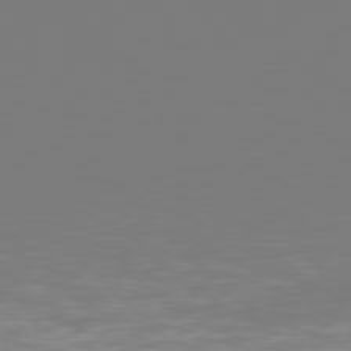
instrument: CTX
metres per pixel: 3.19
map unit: Hpe
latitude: 77.3670
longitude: -176.8191
